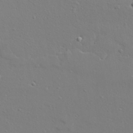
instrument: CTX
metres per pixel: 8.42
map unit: lAvf
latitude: 28.9513
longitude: -108.4601
